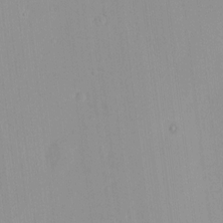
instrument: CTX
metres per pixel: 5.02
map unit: HNhu
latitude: 5.5938
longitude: 2.9919
